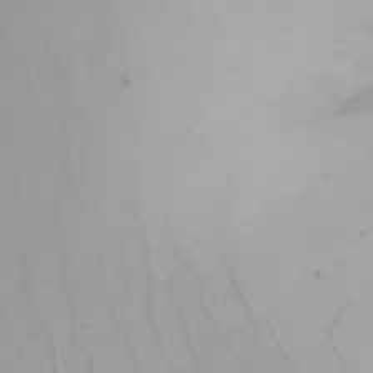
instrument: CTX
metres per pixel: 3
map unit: Nhu
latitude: -4.4818
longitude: -91.7450
